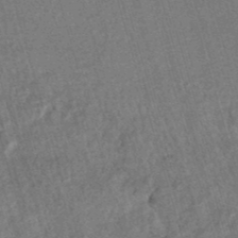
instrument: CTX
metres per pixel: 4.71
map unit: HNhu
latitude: -47.7855
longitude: 99.4265
